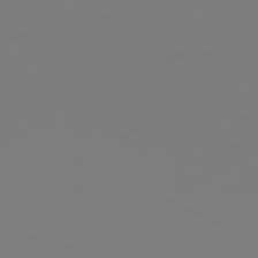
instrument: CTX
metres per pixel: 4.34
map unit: Hpe
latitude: 77.5371
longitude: -137.4616
